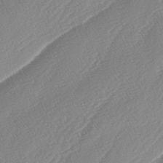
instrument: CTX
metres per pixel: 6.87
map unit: lAa
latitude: -4.6140
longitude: -129.7072
